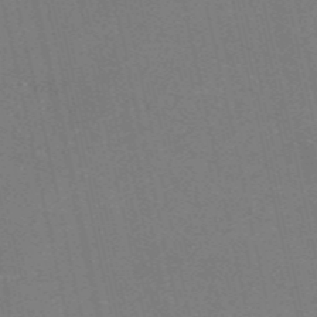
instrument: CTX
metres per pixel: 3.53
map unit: HNb
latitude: -55.1809
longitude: -38.6301
